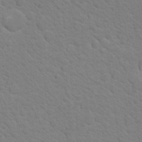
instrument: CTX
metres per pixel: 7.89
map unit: Nhu
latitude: 16.9325
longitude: -33.1592
